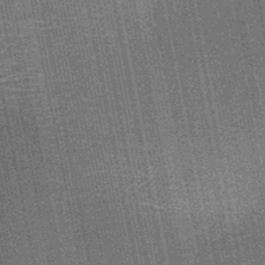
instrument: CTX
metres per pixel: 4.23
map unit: HNb
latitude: -50.7463
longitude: -42.1200
